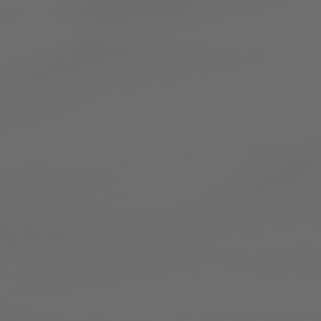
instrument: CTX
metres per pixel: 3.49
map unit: lApd
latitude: 79.2537
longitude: -139.9528
